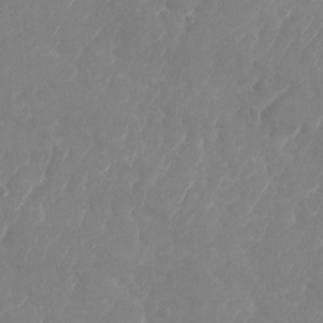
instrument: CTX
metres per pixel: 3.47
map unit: Nhu
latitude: -28.3873
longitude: -64.6679
